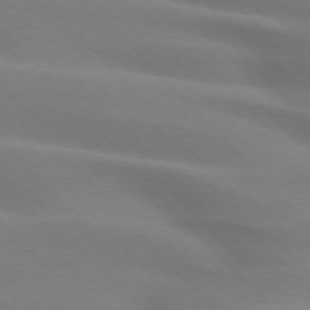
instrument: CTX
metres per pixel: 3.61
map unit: lApd
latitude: 75.1403
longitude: -61.2915
